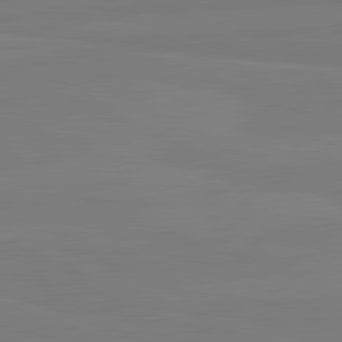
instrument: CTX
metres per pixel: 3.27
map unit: lApd
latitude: 82.0255
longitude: 164.9164
